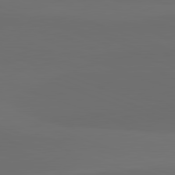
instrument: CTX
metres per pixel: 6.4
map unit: lApd
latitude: 82.1388
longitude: 134.6518
